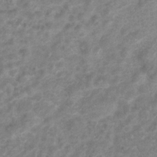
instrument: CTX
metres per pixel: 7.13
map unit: Hto
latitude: 7.0080
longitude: -31.4805
